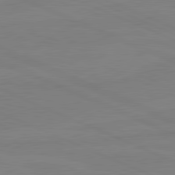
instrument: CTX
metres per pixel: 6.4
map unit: lApd
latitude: 81.3859
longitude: -179.3293
